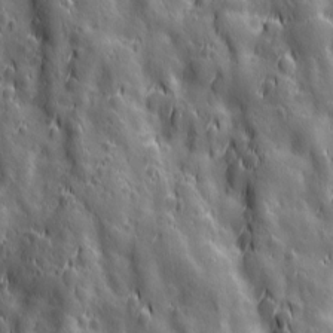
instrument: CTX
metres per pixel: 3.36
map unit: Ave
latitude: 12.7813
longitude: -104.7624
